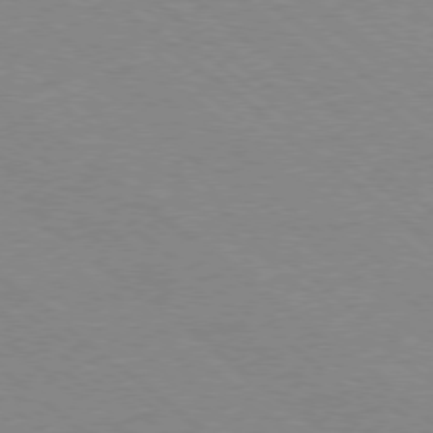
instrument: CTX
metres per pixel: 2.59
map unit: Ap
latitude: -78.6518
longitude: -83.8772
